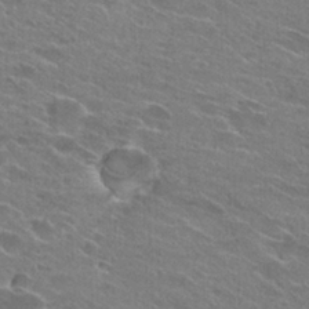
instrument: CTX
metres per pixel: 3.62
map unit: Hto
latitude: 25.3481
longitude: -43.8772
